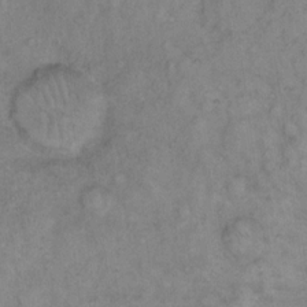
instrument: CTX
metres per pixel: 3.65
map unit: eHh
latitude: 16.8191
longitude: -63.7828
